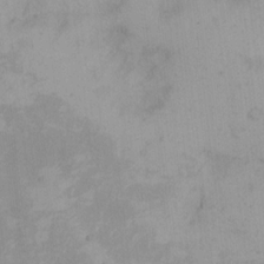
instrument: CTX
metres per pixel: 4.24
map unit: eHh
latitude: -9.5777
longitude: -66.6868
